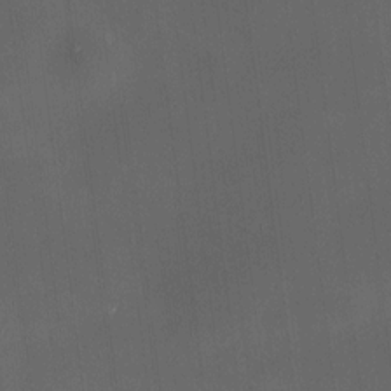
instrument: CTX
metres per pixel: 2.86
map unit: HNhu
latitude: 10.9136
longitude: 10.4629
